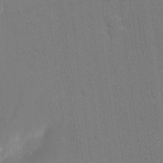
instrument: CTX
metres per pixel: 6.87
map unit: eHh
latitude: 19.5938
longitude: -68.4223
